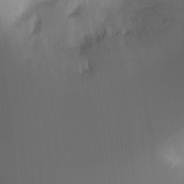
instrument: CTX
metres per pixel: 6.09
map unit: Ht
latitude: -11.8989
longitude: -46.4223
